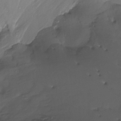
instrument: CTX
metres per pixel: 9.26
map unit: Htu
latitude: -15.7478
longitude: -47.0837
